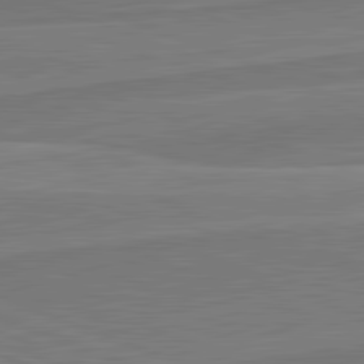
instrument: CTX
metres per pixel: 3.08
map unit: lApd
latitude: 82.0822
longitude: 140.2361
